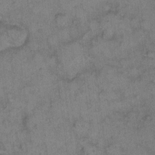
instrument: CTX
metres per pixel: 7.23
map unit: eHh
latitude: 9.8772
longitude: -63.6127
